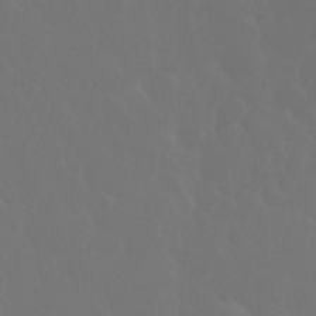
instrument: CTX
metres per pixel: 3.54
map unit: eHh
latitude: 34.1011
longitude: -58.6302
